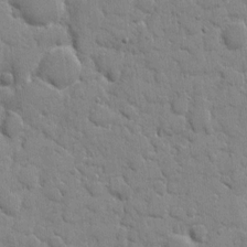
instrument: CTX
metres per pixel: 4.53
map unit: eHh
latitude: 8.0822
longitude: -66.7435
